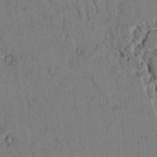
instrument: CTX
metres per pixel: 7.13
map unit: lAvf
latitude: 5.0080
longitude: 158.4817
